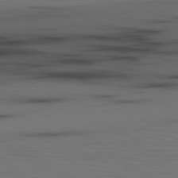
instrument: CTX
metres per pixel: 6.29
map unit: lApd
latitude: 79.9339
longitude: 161.5210
